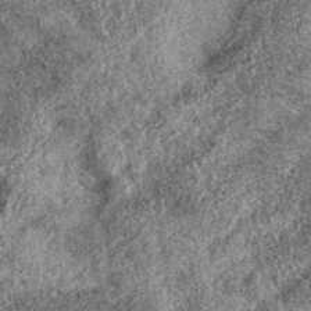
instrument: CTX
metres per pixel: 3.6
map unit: eAb
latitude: 38.9325
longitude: 109.1242
